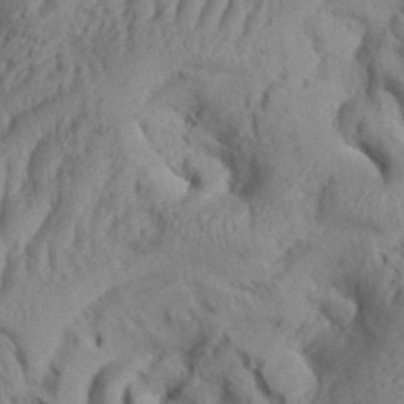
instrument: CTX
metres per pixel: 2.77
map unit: Aa
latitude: 34.1577
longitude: -136.6302
